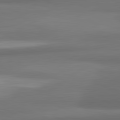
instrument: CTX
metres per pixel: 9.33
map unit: lApd
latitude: 81.9528
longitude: 170.3873
